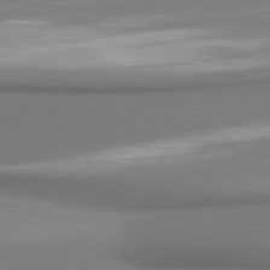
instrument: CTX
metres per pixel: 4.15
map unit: lApd
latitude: 80.7246
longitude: 178.9352
